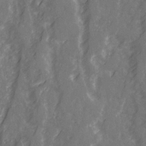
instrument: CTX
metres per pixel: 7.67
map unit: Ave
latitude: 20.9514
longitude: -132.3467
